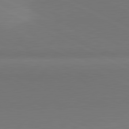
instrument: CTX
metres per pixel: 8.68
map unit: lApd
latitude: 81.3482
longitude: 145.9556
